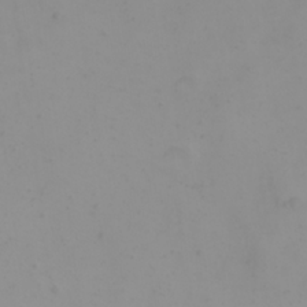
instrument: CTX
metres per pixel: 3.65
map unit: eHh
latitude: 21.8584
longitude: -64.5735
